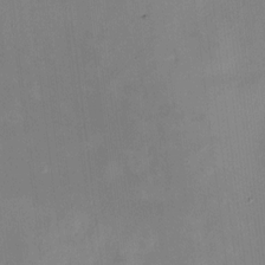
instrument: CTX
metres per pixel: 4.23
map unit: HNhu
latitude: 8.2712
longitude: 9.4265
